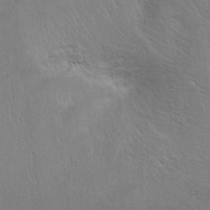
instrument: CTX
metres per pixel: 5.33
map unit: Ht
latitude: 1.1781
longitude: -44.4790
